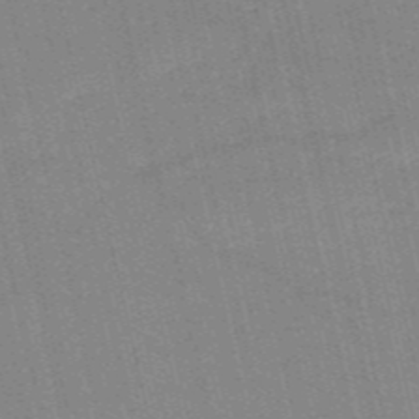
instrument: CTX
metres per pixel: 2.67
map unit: HNb
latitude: -53.9367
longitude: -40.5923
